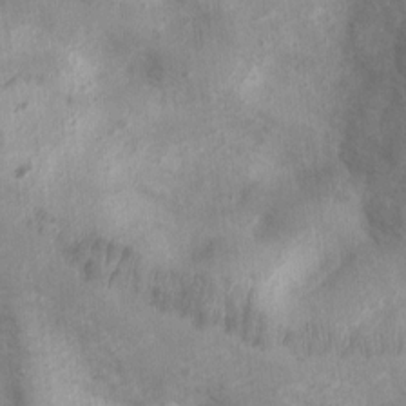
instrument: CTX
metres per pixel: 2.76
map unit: Ht
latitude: 3.1214
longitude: -26.8002
